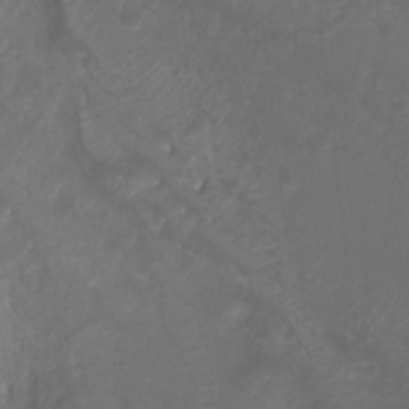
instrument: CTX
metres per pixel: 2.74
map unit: Nhu
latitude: -8.8030
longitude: -43.4427
